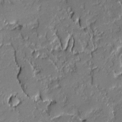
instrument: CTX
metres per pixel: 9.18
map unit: lAvf
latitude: -1.3132
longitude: -108.6112
